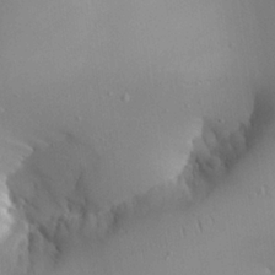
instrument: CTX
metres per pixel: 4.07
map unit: Aa
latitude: 24.4790
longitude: -128.0444
